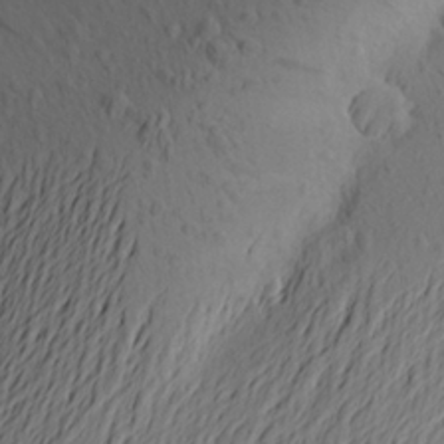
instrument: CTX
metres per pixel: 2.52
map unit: Aa
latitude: 24.6679
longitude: -145.8394
